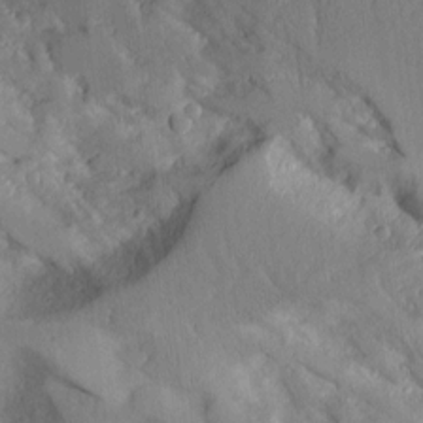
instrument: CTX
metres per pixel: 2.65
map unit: Aa
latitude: 11.8961
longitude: -125.8205
